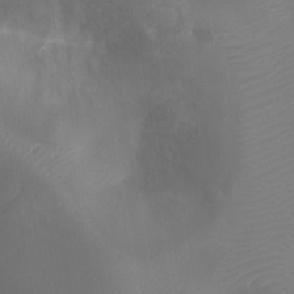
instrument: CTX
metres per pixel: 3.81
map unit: Ht
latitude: -10.3684
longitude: -28.0255
